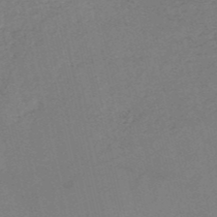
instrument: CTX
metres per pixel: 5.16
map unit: HNb
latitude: -52.6140
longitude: -42.1011
